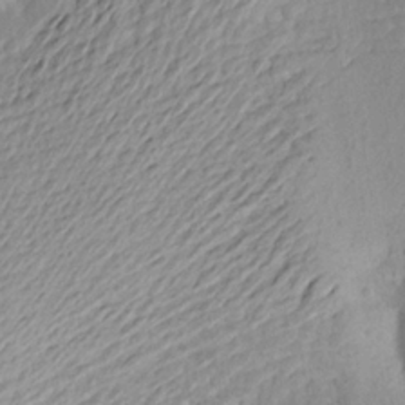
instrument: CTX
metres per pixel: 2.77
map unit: Aa
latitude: 19.4237
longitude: -144.8569
